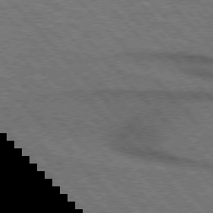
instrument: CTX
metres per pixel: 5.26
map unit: lApd
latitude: 75.7261
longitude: -85.1025
